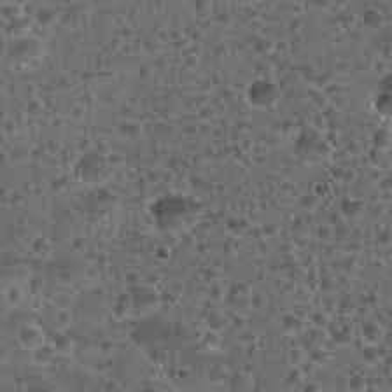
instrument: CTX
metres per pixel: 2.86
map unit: Hto
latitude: 22.4034
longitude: -53.0459
